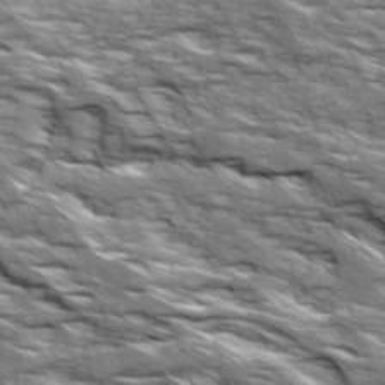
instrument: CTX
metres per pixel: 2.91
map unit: Ave
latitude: 19.0836
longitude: -135.3481
